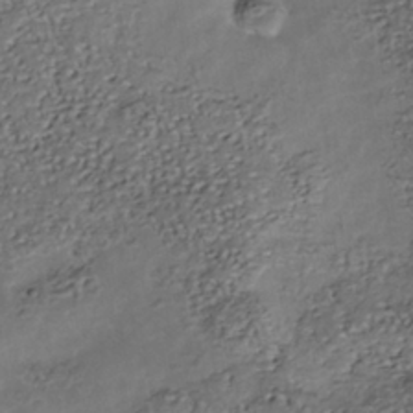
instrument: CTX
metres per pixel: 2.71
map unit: Nhu
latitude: -39.8800
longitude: -80.9136
